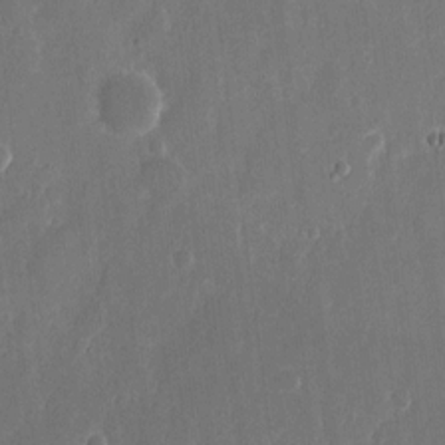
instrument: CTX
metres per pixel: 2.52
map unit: eHh
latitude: 11.7072
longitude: -71.5749
